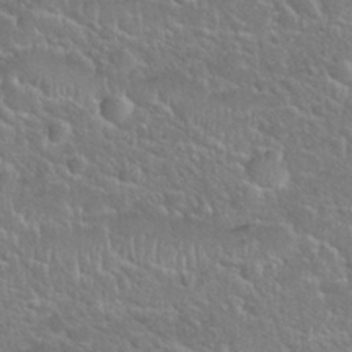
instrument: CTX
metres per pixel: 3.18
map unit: Hto
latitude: 24.7246
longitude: -50.0444
